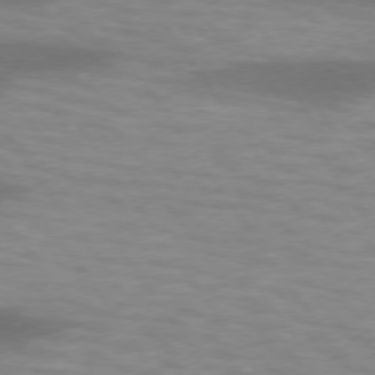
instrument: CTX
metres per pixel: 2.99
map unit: lApd
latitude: 74.2145
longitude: -54.5168
